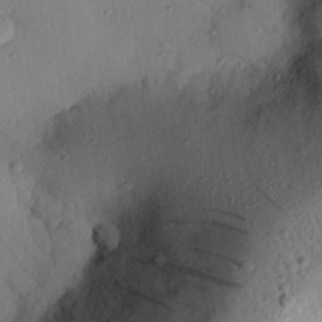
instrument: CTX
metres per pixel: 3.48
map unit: eHh
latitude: 25.5371
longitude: -76.4034
